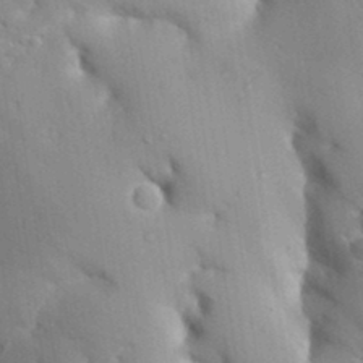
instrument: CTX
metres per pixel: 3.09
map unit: Aa
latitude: 33.0458
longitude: -144.7624
